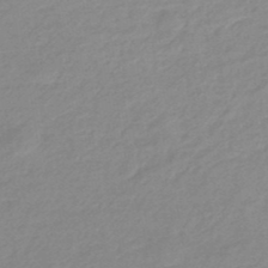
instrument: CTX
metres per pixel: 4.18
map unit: eHb
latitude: -45.4265
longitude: 89.6533
